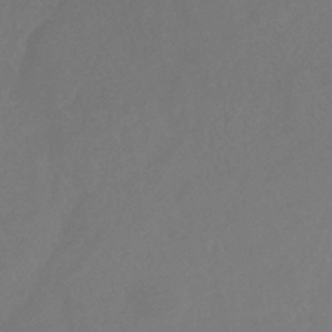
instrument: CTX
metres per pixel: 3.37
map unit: eHb
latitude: -35.7100
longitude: 78.7652
